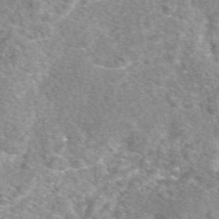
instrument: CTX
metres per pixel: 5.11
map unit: eAb
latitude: 48.0633
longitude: 117.2186
